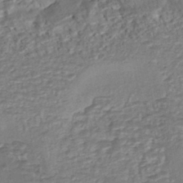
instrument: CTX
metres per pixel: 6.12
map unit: eHh
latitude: -43.4832
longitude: 121.4832
